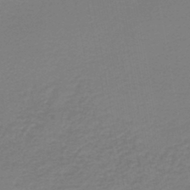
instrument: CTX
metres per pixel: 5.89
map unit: lHb
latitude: -46.0283
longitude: 62.7085
